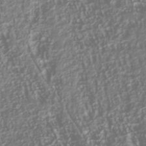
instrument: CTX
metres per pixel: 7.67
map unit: Nhu
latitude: -39.9178
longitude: -82.3845
